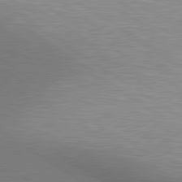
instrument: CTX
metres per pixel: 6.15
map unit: lApd
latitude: 80.1200
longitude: 130.1606
